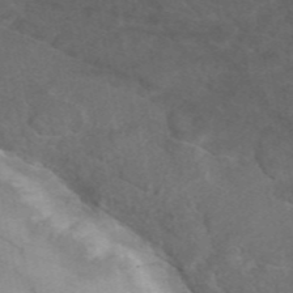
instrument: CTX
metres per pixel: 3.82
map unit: eAb
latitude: 46.9514
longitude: 115.2187
